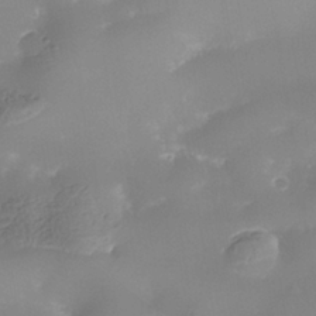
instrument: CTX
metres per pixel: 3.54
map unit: Nhe
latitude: -37.7666
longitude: -118.6490
